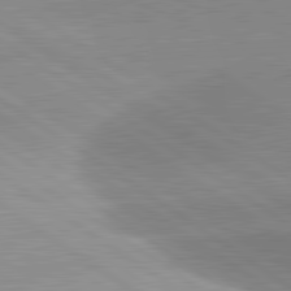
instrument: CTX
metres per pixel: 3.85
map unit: lApd
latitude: 81.5749
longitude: -157.8205
